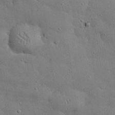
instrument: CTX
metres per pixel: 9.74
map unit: eHh
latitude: 30.5735
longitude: -83.1214
